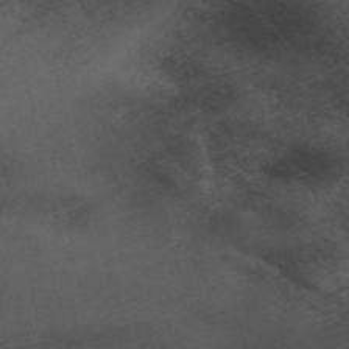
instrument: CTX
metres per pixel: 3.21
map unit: ANa
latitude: 49.0458
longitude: -73.1781
